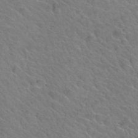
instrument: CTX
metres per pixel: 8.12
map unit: Hto
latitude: 34.4034
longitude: -47.1026
